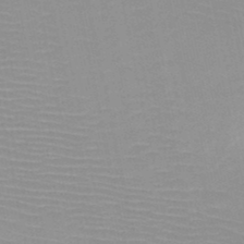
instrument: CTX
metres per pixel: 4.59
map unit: HNb
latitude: -48.0661
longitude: -43.5749
